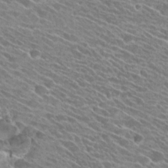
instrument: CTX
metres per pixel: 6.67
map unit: Hto
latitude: 25.7449
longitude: -41.8205
